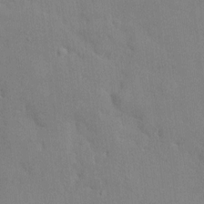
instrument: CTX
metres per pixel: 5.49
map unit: HNhu
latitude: 6.9136
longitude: -2.9702
